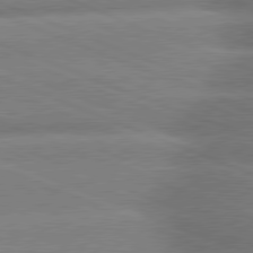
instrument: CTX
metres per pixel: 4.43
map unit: lApd
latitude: 79.8017
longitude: -166.6679
